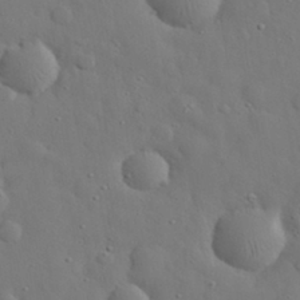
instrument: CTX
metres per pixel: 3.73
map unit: eHh
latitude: 30.2901
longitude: -73.1215
